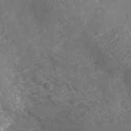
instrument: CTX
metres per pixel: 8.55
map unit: Nhe
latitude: -40.3873
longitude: -110.2712
